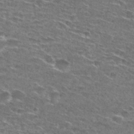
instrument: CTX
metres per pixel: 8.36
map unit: Hto
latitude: 27.7261
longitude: -47.3671
